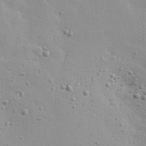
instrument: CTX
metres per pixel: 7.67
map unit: Hve
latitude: 23.2348
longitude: -96.7057
